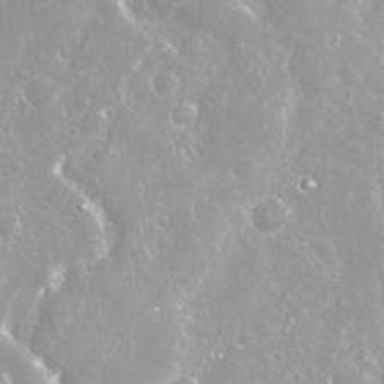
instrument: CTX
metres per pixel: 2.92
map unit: Nhu
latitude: 28.7435
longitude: -60.3089
